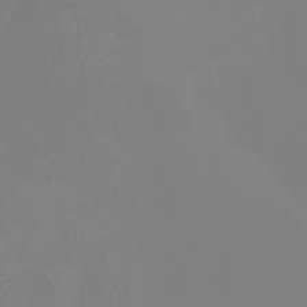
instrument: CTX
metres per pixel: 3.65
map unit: eHh
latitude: -5.2376
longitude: -86.3278
